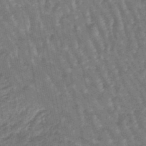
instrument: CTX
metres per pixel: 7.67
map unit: lHb
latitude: -47.3887
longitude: 78.4440
